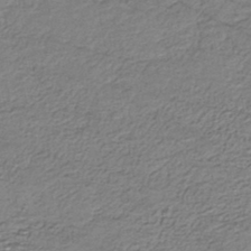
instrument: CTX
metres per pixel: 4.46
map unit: HNhu
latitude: -44.3306
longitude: 105.8422
